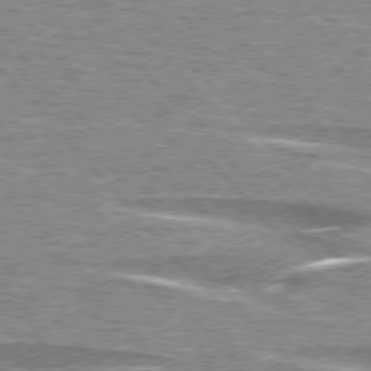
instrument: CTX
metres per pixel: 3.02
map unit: lApd
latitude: 76.0255
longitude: -81.1970
